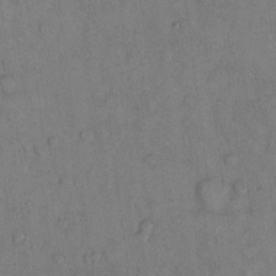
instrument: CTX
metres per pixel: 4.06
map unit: Hto
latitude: 10.9325
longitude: -58.8569
